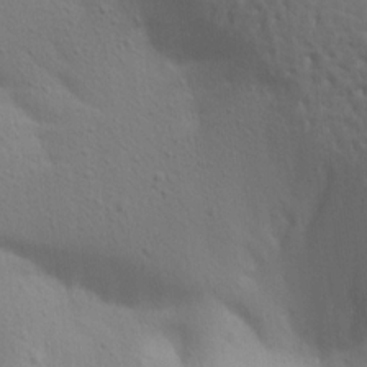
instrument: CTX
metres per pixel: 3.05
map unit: Aa
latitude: 19.6316
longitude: -145.2537
